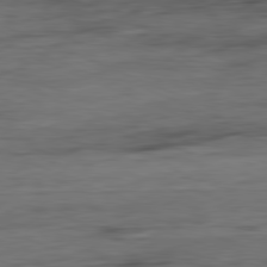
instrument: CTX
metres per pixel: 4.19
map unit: Ap
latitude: -81.5210
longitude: -81.0080
